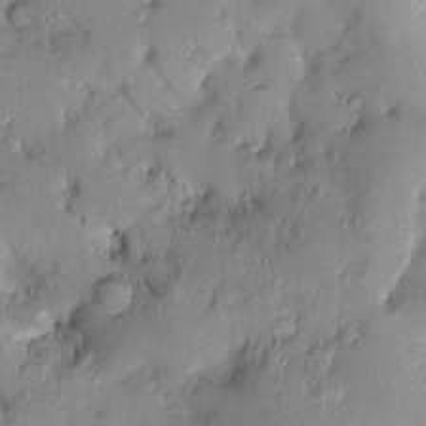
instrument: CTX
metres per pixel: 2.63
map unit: Htu
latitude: -5.5966
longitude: 157.8800
